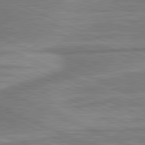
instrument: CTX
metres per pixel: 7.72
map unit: lApd
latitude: 81.3859
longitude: -175.9906
